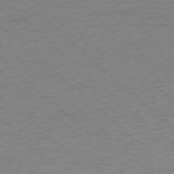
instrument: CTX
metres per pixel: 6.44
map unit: Ap
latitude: -77.6344
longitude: -84.3845
